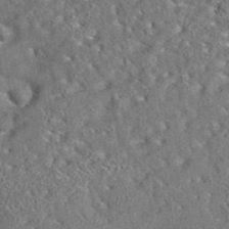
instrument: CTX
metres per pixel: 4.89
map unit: eAb
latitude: 35.4426
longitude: 112.5007
